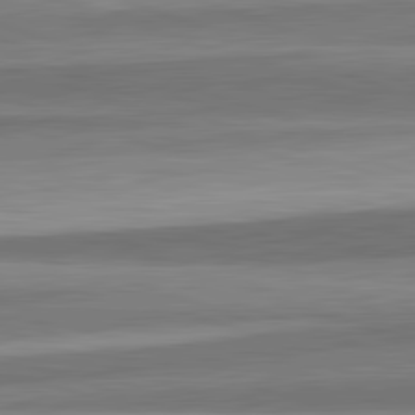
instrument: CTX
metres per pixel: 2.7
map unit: lApd
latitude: 82.5356
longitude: 179.2943
